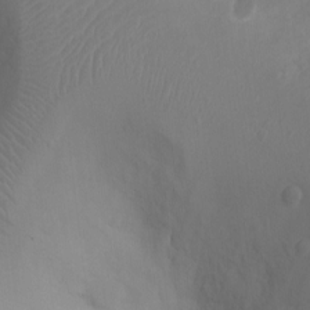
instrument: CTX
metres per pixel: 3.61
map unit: Ht
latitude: -2.4440
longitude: -16.1011
